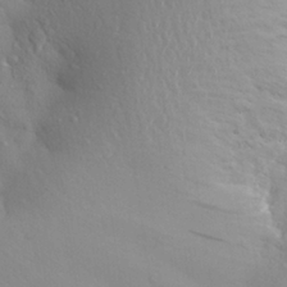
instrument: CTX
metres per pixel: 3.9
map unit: Aa
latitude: 24.7813
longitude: -148.1200
